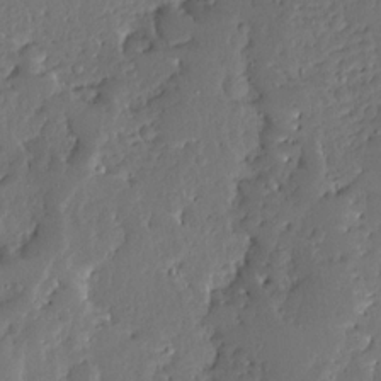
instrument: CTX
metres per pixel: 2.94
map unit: Ave
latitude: 13.4238
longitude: -137.6883
